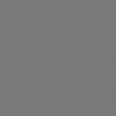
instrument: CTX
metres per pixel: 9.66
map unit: HNb
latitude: -47.5966
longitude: -44.3278
